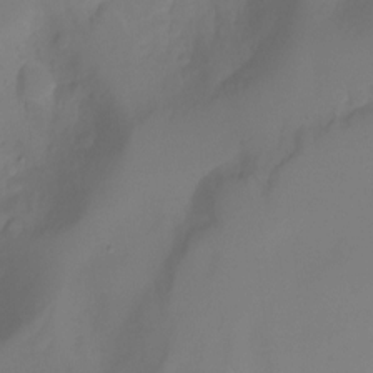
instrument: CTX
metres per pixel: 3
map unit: Ht
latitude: -16.7275
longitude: -49.5182
